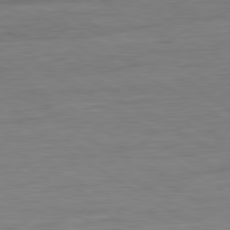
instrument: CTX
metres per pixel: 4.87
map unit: Ap
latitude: -80.9920
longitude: -79.7639
